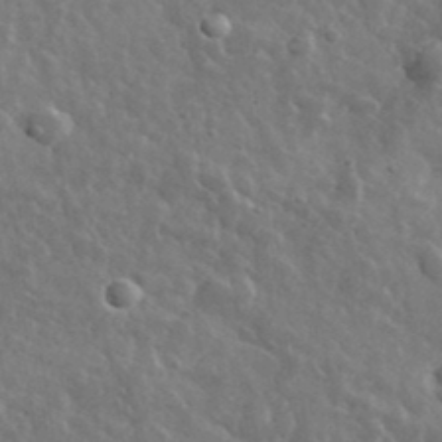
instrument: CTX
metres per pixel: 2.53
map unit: lHvf
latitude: 36.6491
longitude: -89.3104
